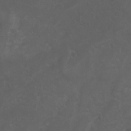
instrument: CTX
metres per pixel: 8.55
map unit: eHh
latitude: 0.5923
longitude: -54.5168
